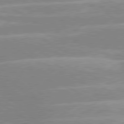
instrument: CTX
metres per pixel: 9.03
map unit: lApd
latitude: 80.4034
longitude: -125.5182
